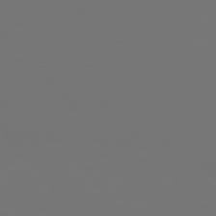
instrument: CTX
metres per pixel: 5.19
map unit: Hpe
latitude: 76.9891
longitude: -165.7450
